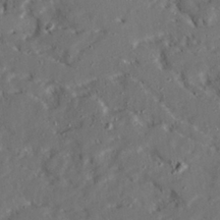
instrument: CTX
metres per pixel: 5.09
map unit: Ave
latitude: 22.8758
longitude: -131.6316
